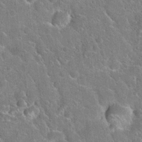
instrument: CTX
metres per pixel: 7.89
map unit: Hto
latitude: 21.7828
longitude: -51.2726
